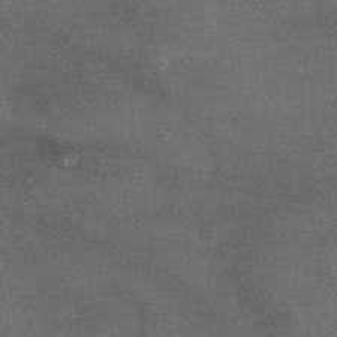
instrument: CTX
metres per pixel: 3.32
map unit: eAb
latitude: 46.4979
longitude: 114.3495
